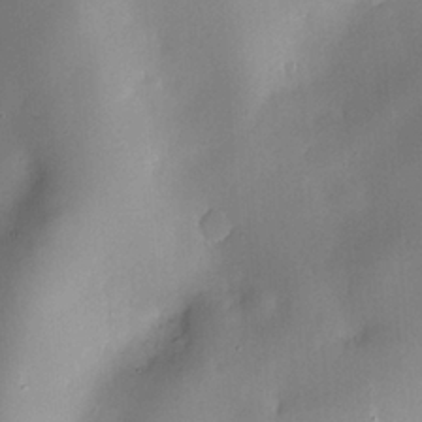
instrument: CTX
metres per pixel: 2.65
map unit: Nve
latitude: -7.7099
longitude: 174.5195
